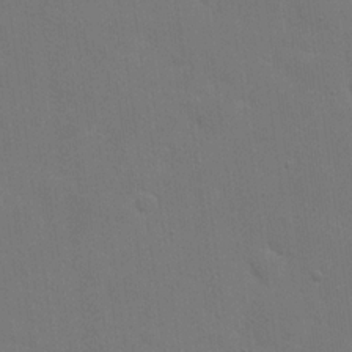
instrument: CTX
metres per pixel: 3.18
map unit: eHh
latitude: 19.8016
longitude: -67.1214
